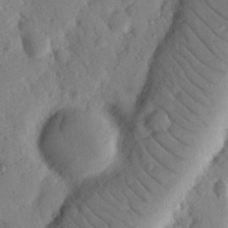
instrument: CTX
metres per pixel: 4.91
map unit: Nhu
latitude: 19.2915
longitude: -77.7260
